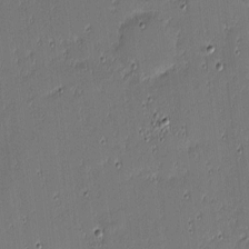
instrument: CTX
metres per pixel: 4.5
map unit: eHh
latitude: -3.6343
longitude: -82.4790
